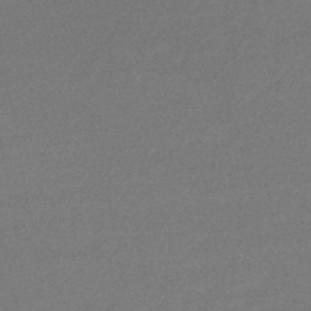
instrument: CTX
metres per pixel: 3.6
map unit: lHb
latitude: -45.1998
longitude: 63.2942
